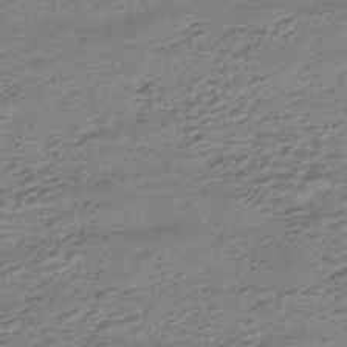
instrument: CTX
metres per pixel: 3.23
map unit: HNhu
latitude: -43.7288
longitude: 105.4643
